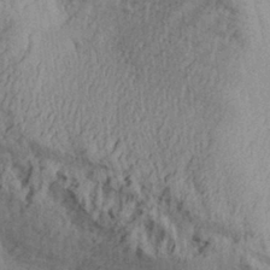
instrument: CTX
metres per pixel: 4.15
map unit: Aa
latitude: 29.7260
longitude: -136.4034
